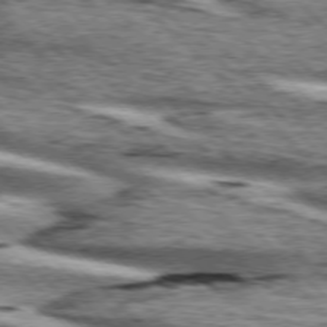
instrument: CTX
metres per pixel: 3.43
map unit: lApd
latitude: 76.1389
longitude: -79.7450
